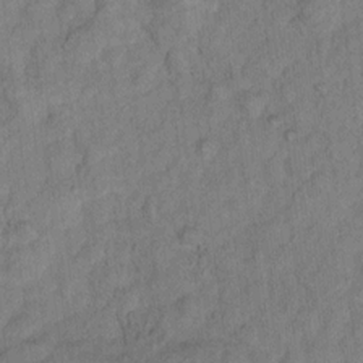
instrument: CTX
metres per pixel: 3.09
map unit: Hto
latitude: 7.8394
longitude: -37.1970
